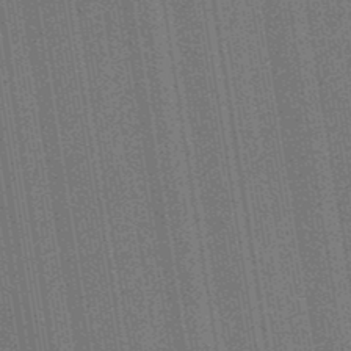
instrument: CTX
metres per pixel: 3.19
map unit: lHb
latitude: -47.7666
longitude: 74.3118
